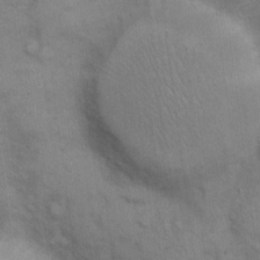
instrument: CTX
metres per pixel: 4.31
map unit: Hto
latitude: 10.7813
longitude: -61.4993
